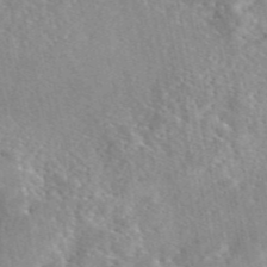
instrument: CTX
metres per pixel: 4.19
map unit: eAb
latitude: 46.0633
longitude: 111.7099
